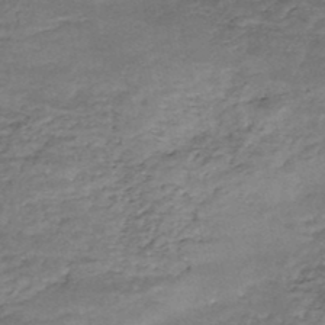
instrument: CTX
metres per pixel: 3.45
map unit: Nhe
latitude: -48.2551
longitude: -171.0269
